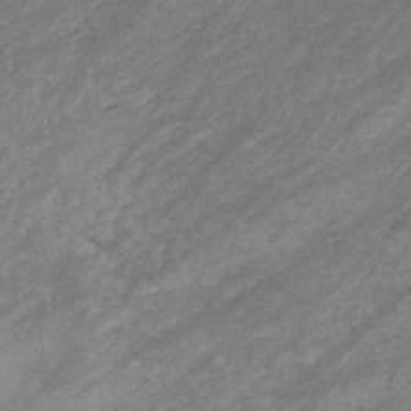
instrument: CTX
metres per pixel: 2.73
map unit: eHb
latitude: -32.6330
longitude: 70.9353
